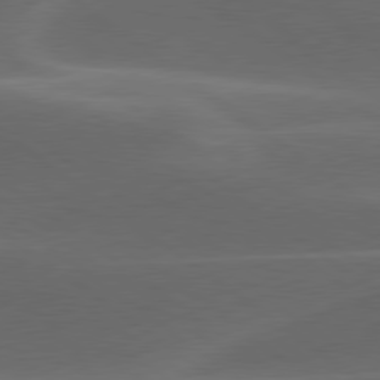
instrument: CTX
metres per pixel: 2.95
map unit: lApd
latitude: 79.2348
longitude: -48.9514
